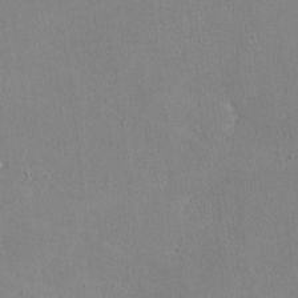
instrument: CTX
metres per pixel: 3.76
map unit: lHvf
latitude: -10.4062
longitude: -99.9339
